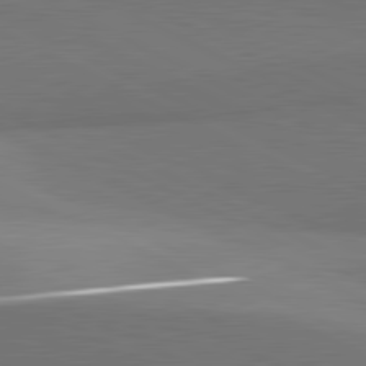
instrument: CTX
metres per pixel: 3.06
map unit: lApd
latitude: 81.7827
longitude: 155.1998
